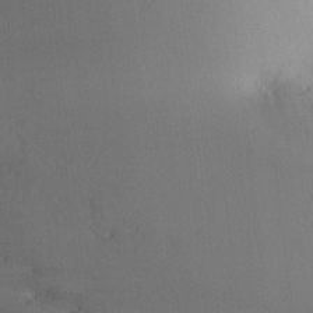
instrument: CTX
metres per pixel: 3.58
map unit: HNhu
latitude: 7.5371
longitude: 9.8989
